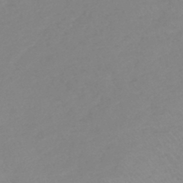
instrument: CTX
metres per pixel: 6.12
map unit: lHb
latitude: -44.3117
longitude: 71.2754
